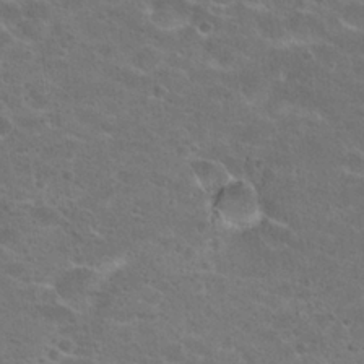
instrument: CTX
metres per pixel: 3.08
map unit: Hto
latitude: 23.0836
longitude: -44.2711
